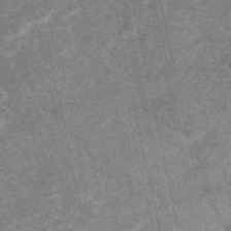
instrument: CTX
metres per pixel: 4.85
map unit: eAb
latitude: 47.4427
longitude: 119.5588
